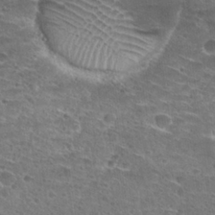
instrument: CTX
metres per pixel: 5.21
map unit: Hto
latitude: 25.3670
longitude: -45.4237
